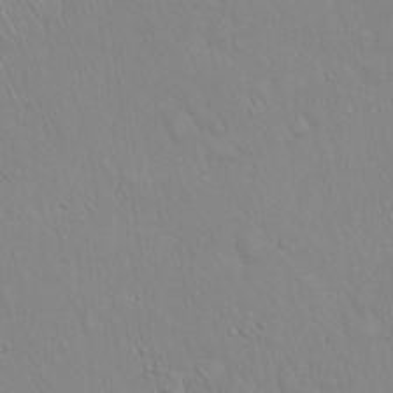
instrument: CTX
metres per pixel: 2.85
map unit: Hto
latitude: 17.3104
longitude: -58.7624
